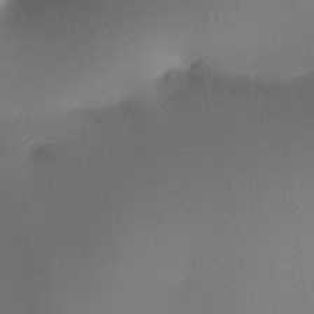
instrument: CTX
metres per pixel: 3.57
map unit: lAa
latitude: 3.0269
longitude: -115.9717
